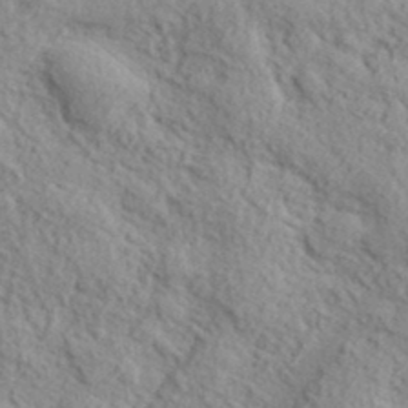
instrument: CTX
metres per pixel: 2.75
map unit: lHvf
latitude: 37.7828
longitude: -87.7072
